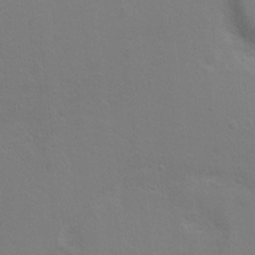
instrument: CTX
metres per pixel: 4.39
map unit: Hto
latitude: 8.8002
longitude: -31.4238
